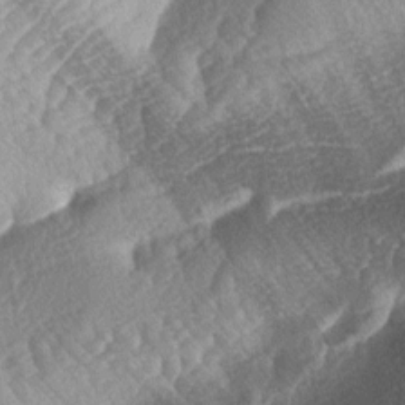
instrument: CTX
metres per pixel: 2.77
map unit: lAa
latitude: -4.0472
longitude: -127.3293
